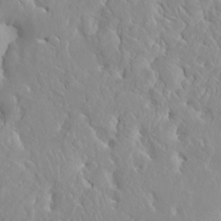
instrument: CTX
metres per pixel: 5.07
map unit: HNhu
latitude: 2.5357
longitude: 8.0283
